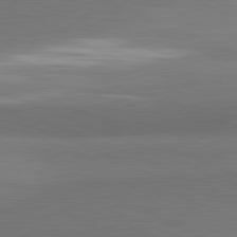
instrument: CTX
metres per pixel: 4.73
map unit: lApd
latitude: 81.8016
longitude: 163.1620
